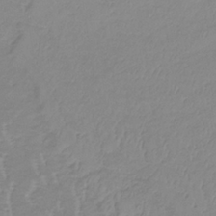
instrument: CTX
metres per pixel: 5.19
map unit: lHb
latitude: -34.2928
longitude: 70.2173
